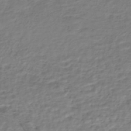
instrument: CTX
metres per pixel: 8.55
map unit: HNhu
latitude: -45.2376
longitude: 102.9731
